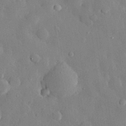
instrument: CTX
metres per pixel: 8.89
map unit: eHh
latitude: 28.6490
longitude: -79.4616
